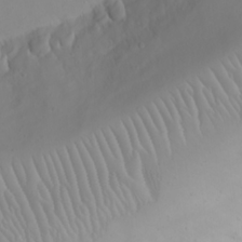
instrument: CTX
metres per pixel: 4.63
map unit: eHh
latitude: 21.3860
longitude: -63.5182
